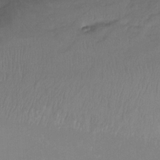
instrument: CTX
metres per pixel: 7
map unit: Ht
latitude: -9.1242
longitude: -39.1025
